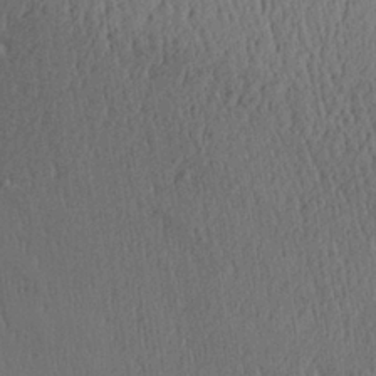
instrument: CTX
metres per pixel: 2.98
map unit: Aa
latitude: 27.6694
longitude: -138.2522
